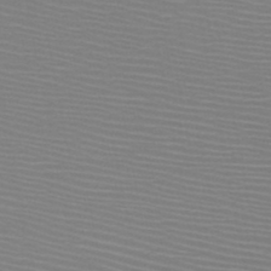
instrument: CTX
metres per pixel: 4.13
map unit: HNb
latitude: -48.3307
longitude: -44.6868
